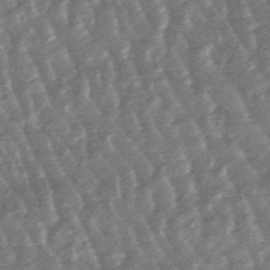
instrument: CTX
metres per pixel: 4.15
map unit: lHb
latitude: -48.2740
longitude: 79.8989
